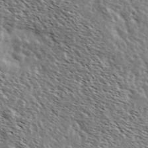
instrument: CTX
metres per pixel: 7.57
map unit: Ave
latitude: 37.8584
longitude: -108.7624
